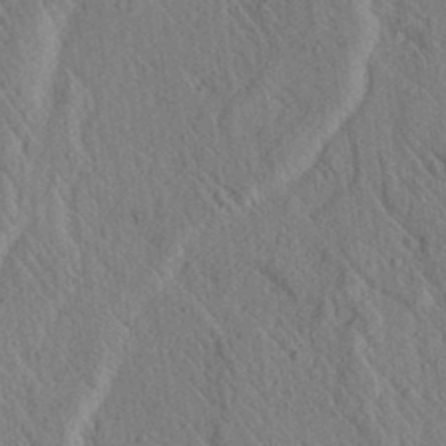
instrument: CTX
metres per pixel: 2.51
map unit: lAvf
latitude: 7.1214
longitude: 160.1417
